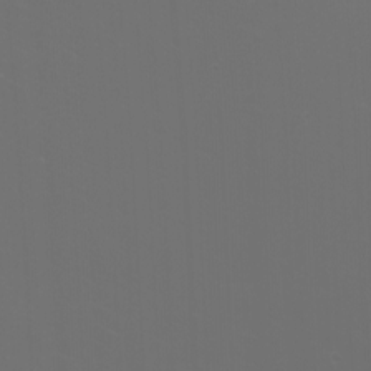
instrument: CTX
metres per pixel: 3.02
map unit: Htu
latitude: -11.9367
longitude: -73.0269
